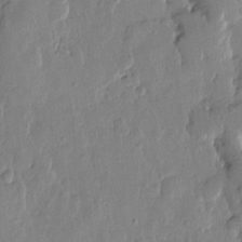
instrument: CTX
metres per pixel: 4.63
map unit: Htu
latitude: -0.2173
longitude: -177.0080
